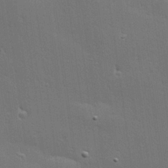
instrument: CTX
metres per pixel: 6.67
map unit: Hve
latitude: 27.6316
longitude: -94.0822
